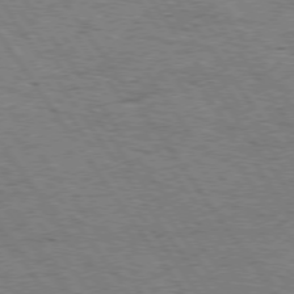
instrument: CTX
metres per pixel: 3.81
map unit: Hpe
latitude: 74.3845
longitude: -151.8772
